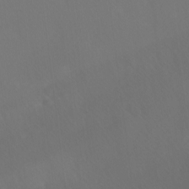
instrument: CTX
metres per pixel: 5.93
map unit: Ave
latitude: 1.3859
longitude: -113.3859
